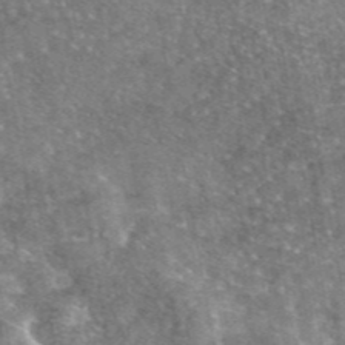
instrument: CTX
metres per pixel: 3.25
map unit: eAb
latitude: 45.8961
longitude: 123.5588
